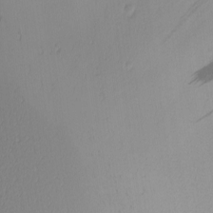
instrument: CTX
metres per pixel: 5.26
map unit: Nhu
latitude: -6.5384
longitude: -81.0080
